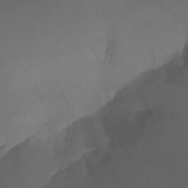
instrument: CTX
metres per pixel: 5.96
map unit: Ht
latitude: -7.7099
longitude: -30.2334
